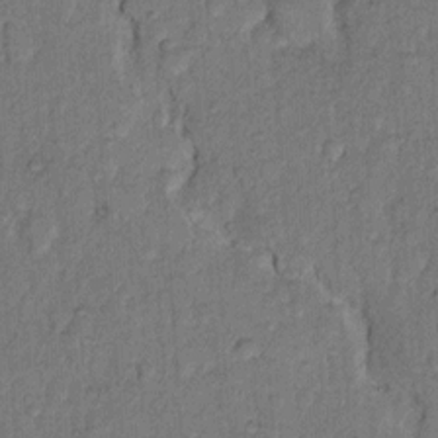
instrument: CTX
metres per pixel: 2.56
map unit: Hto
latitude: 9.9528
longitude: -61.6883
